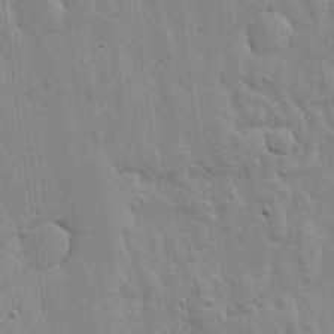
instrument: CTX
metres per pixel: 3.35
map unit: lHvf
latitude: 17.2537
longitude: -116.4223
